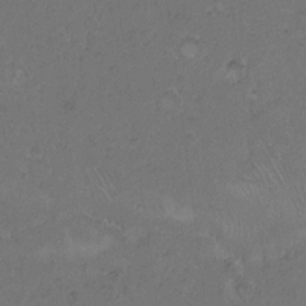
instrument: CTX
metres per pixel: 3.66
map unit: Hto
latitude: 9.0081
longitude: -60.2711
